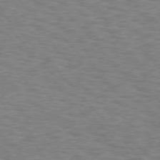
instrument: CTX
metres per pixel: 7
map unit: Hpe
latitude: 75.8394
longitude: -136.4223
